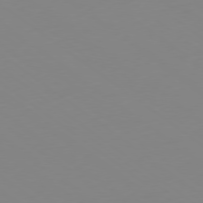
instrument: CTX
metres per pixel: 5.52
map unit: Hpe
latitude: -79.4454
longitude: 13.2376
